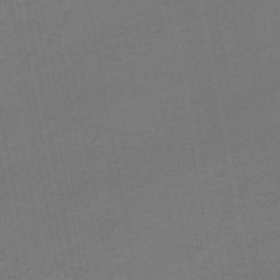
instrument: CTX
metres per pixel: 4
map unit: HNhu
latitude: -48.5763
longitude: 100.3873
